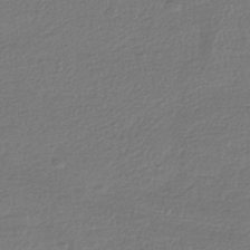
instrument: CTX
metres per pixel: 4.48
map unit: HNhu
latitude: -43.0297
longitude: 99.8044
